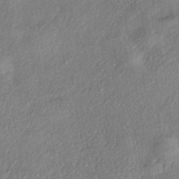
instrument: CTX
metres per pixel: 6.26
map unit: eHh
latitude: -41.2754
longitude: 120.1983
